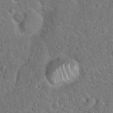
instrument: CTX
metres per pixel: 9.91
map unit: Hto
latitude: 19.3481
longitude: -51.5371
